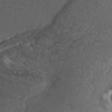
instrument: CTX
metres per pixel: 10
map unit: ANa
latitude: 41.1970
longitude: 54.1228
